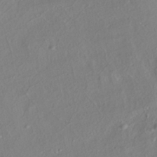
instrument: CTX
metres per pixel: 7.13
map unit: HNhu
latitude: -39.3510
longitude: 107.7667
